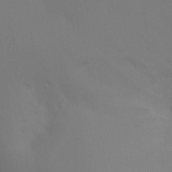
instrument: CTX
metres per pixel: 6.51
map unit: Ht
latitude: -7.5021
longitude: -28.6868
